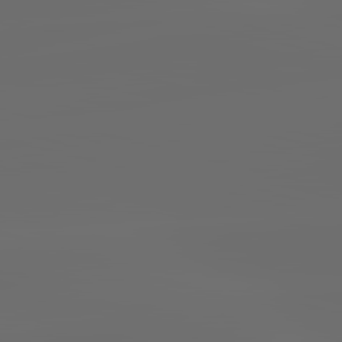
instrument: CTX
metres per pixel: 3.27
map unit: lApd
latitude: 83.8394
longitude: -129.1403
